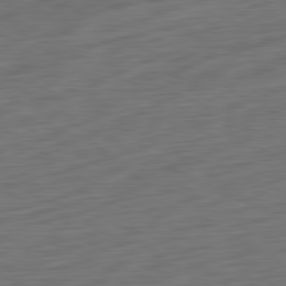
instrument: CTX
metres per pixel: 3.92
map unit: Ap
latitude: -81.9178
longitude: -77.1214
